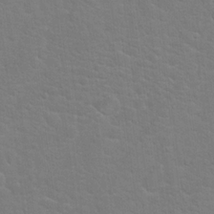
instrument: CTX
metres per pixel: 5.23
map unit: Hto
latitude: 19.9150
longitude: -44.0822
